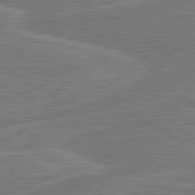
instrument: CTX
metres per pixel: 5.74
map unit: lApd
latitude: 81.1403
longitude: 124.1984
